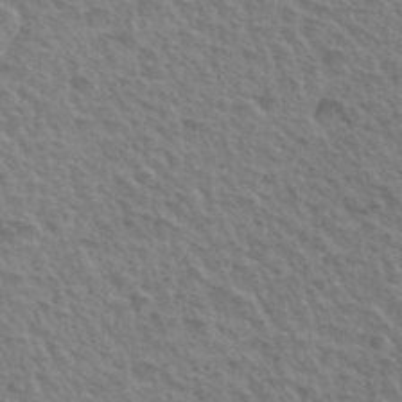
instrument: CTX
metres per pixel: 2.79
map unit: Hto
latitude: 35.6882
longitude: -50.1766
